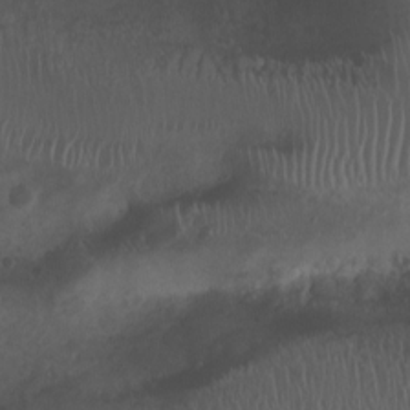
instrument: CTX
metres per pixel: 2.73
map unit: Nhu
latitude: 7.1781
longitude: -22.5357
